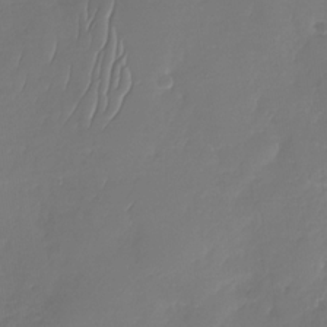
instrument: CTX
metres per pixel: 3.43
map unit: Nhu
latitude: -29.0675
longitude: -60.4601
